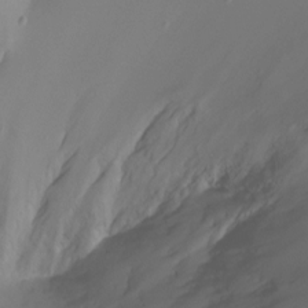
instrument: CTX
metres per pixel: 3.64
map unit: Ht
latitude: -7.0108
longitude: -30.1767
